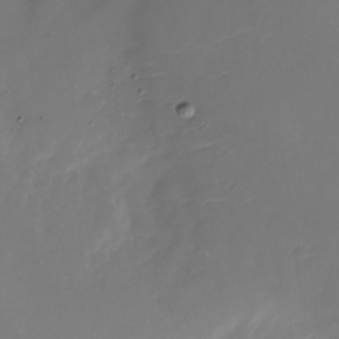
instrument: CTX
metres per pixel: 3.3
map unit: Nhu
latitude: -28.3873
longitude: -78.7624
